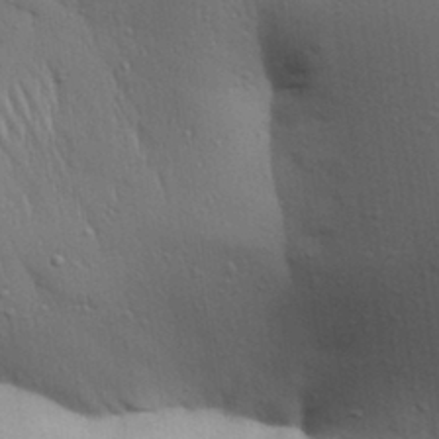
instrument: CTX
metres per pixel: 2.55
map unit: Aa
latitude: 30.6491
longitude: -145.6694
